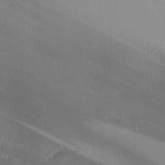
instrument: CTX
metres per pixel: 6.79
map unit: Hve
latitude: 3.0080
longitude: -122.3278
